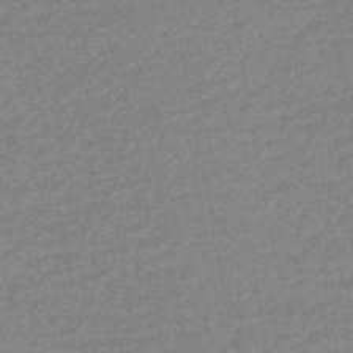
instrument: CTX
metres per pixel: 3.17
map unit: HNhu
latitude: -44.2362
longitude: 99.4832
